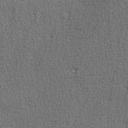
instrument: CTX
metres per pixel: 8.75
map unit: Ave
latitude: 2.9324
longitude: -111.3482
